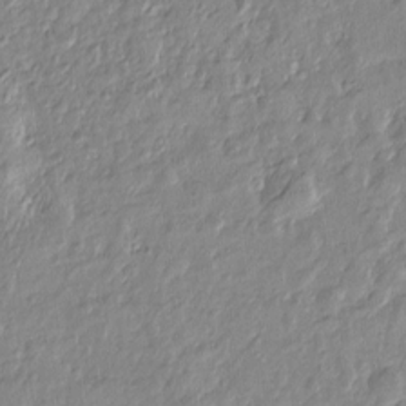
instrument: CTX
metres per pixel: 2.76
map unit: Htu
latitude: -6.4818
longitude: 174.8407
